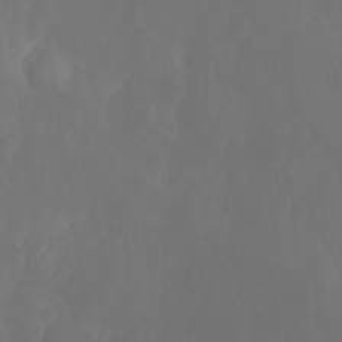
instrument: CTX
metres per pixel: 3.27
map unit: Ht
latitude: -4.8030
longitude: -60.9702
